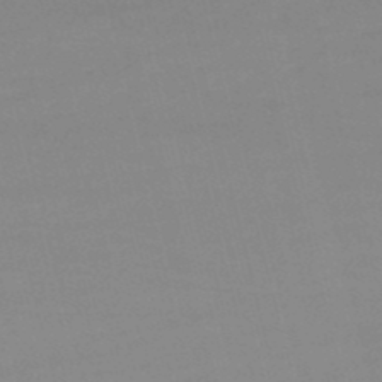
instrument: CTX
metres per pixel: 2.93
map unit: lHb
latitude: -47.8800
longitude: 61.2187
